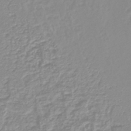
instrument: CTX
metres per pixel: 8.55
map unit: lHb
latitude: -44.2928
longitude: 78.9352
